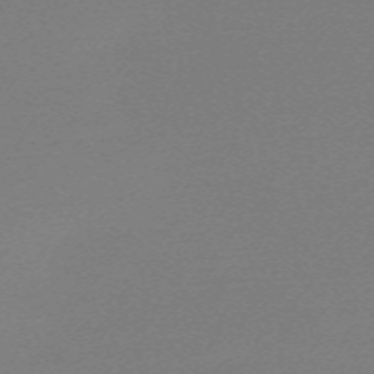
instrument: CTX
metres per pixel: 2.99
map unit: eHh
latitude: -62.6518
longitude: 52.4818
